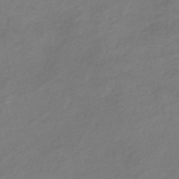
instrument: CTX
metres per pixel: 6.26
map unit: lHb
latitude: -37.8044
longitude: 72.7841
